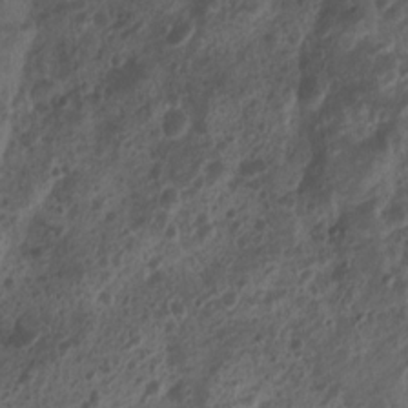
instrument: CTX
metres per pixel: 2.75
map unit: Nhu
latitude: 7.2348
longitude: -21.6505
